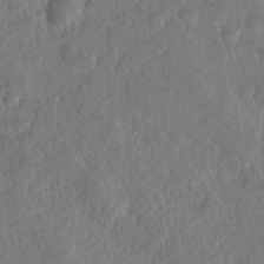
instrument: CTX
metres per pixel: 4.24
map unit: Hve
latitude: 24.7813
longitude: 144.0661
